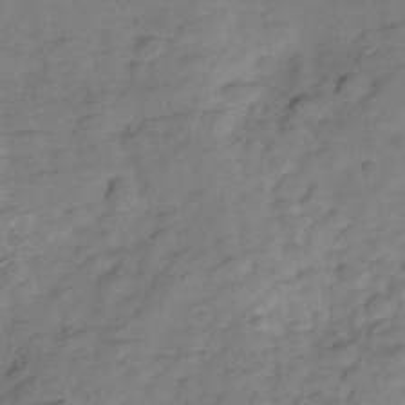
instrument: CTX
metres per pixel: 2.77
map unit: Hve
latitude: -28.7274
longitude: 92.5385
